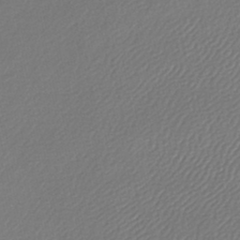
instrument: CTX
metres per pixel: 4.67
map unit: lHb
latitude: -45.4454
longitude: 75.3888
